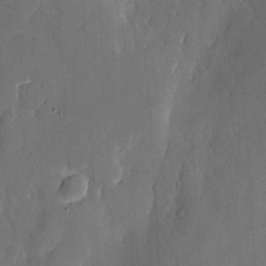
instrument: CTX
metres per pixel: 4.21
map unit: eHh
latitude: 6.2145
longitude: -68.9514
